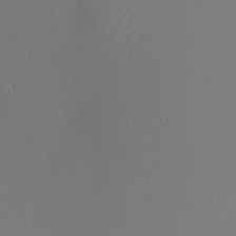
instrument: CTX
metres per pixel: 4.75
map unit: Nhu
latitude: -25.1053
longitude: -72.2523
